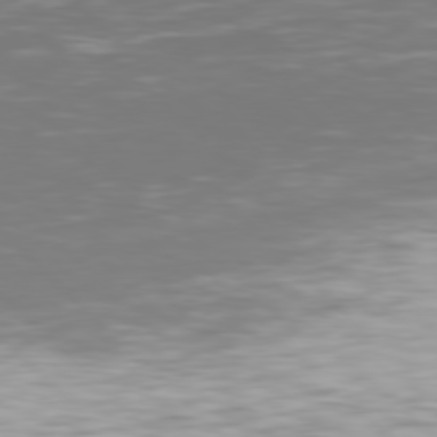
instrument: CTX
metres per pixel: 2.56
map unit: Hpe
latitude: 77.3670
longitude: -171.5749
